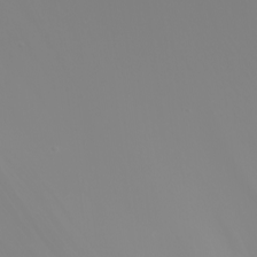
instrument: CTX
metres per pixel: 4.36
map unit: Nhu
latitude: -5.6533
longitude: -90.4979
